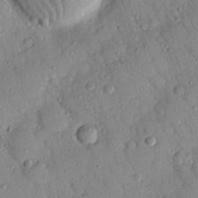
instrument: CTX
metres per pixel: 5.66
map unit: Nhu
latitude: 22.7813
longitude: -75.7072
